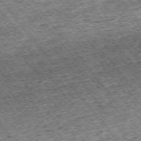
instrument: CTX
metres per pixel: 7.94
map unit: Ap
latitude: -74.7841
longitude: -86.8191
